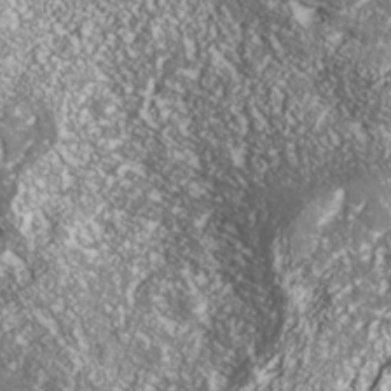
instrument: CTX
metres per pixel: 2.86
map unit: Nhe
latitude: -36.0094
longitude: -91.5749
